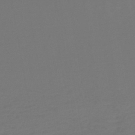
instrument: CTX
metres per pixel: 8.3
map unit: lHb
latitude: -45.5777
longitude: 68.4440
